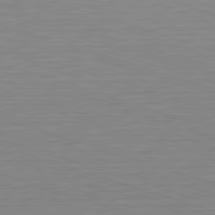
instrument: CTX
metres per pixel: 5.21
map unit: Hpe
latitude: -82.7652
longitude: 6.8786
